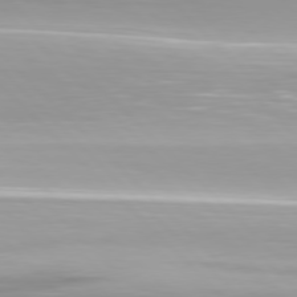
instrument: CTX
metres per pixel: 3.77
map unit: Hpe
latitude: 77.5749
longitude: -167.6693
